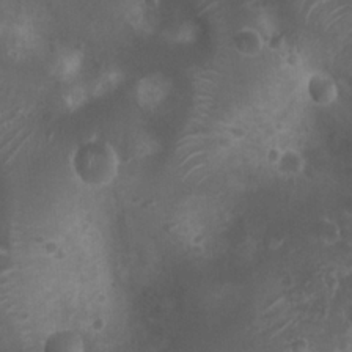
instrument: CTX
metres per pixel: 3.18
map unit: Nhu
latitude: 6.7813
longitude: -21.3104
